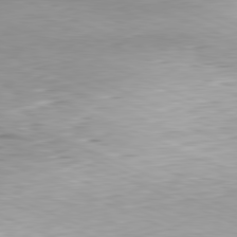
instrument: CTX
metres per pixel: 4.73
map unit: Hpe
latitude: -81.8612
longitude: 14.2929
